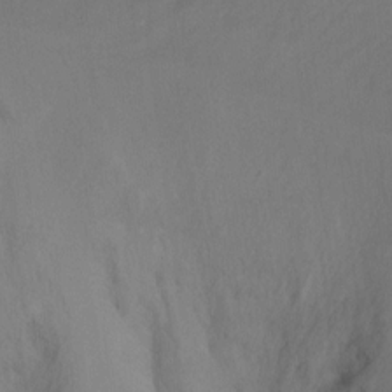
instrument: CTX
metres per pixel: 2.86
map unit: Ht
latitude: -11.2943
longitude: -34.2711
